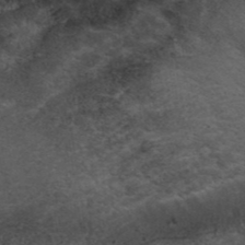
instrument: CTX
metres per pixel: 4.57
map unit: ANa
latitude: 39.4804
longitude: 29.9745
